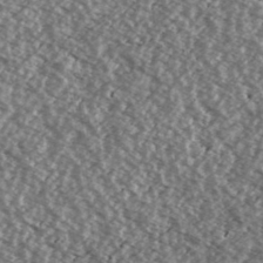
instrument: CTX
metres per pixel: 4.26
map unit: Ave
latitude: 39.4426
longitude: -111.3482
